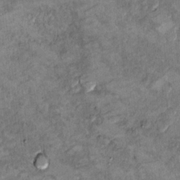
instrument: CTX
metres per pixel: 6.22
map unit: Hto
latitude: 9.8394
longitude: -36.4034
